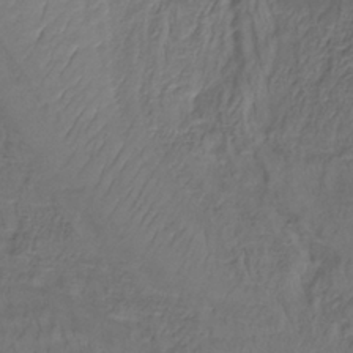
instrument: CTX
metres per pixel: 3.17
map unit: lHb
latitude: -37.5210
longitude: 58.8407
